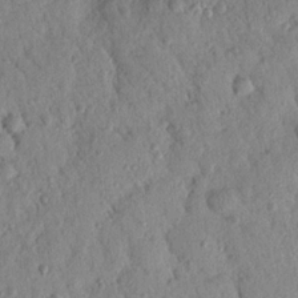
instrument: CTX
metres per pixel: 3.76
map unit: Nhu
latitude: 21.7828
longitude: -77.3670
